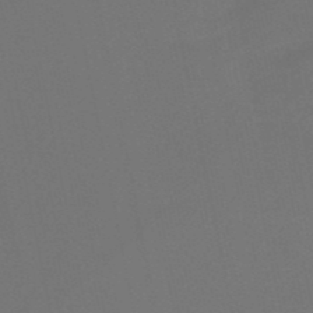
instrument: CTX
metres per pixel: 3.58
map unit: HNb
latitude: -51.6911
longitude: -46.9325
